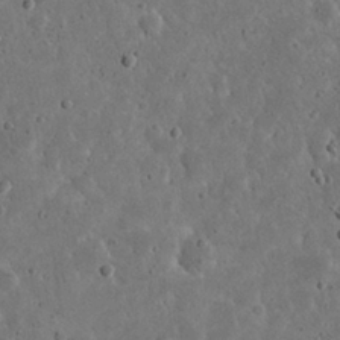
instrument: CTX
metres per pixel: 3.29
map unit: eHh
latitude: 22.0444
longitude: -66.7057
